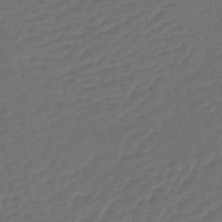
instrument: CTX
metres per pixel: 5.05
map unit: lHb
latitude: -43.1809
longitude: 76.7274
